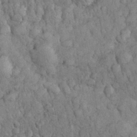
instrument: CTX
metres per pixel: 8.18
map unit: eHh
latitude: 32.4412
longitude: -65.9717
